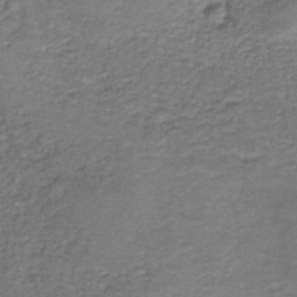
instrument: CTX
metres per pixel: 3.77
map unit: HNb
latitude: -37.1431
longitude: 51.2187
